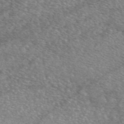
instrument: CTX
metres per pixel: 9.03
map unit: eAb
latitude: 47.1781
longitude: 122.9920
